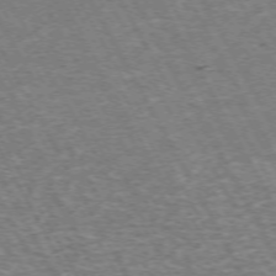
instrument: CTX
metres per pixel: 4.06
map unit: Hpe
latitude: -72.3117
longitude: 12.1228
